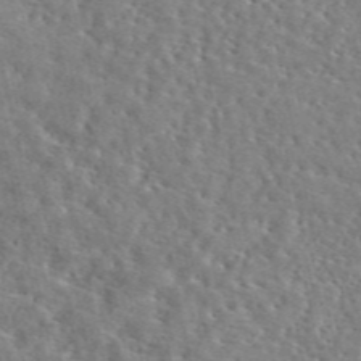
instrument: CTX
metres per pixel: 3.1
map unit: eAb
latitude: 45.3859
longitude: 111.4832
